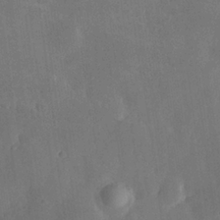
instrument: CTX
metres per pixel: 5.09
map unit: Hve
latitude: 24.9513
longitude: 149.9745
